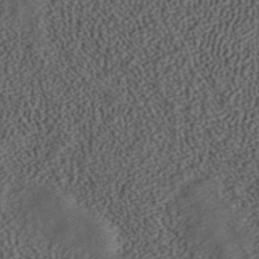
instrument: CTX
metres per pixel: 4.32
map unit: ANa
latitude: 37.2159
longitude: 17.6722
